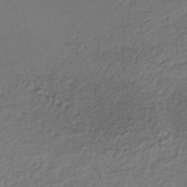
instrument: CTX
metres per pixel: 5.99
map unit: lHb
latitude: -35.8044
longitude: 67.7855
